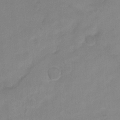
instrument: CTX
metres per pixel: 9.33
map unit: Ht
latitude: -10.7652
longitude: -39.1214
